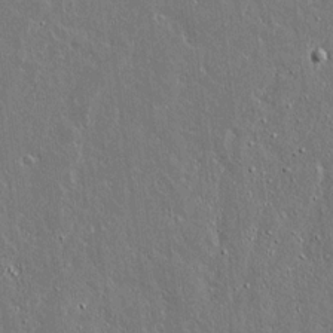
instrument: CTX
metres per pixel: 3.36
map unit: lAvf
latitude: 14.4979
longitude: -128.7246
